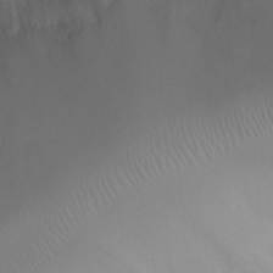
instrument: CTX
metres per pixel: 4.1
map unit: Ht
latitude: -2.7274
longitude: -18.8191
